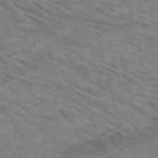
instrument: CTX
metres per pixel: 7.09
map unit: HNb
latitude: -52.9919
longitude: -44.7435
